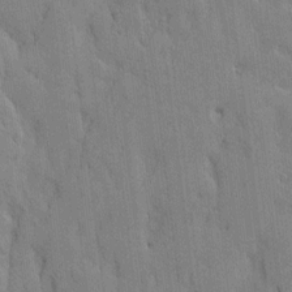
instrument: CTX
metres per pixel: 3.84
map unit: Htu
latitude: -9.3887
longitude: 176.4440
